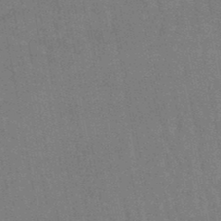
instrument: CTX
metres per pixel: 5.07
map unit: eHb
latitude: -46.7463
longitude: 78.5007
